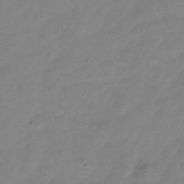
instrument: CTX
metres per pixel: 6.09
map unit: Hve
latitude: -34.8975
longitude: 89.5966
